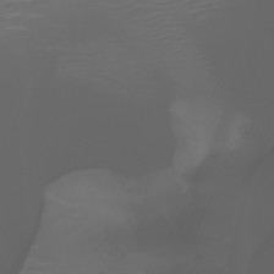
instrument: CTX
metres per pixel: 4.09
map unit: Ht
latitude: -2.6140
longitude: -61.5182
